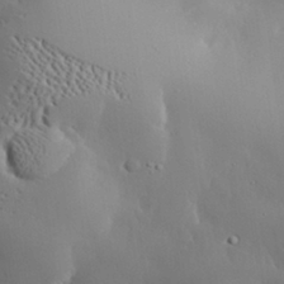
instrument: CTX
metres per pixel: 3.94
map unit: eHh
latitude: 30.2145
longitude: -81.8205
